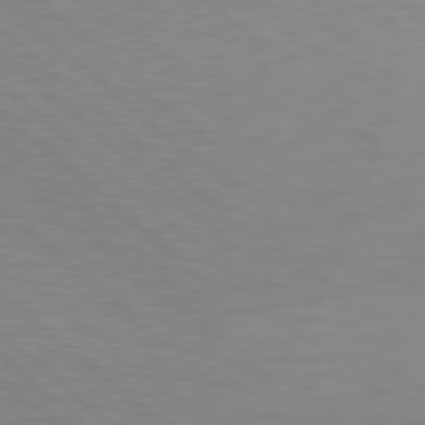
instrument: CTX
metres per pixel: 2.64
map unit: Hpe
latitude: 78.6302
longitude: -139.8205
